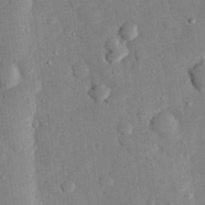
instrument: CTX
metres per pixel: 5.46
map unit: eHh
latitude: 27.4238
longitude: -79.1781
